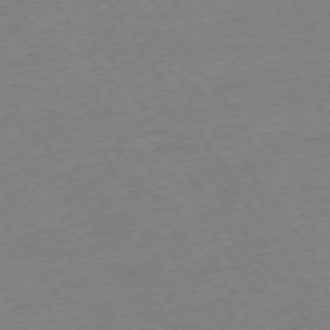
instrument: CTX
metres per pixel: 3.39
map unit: Ap
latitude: -73.5966
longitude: -85.4615
